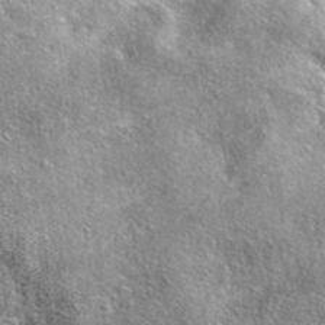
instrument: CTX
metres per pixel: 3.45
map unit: eAb
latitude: 36.3278
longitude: 107.5966
